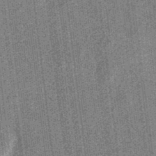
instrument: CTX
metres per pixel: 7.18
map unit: eHb
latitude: -32.2362
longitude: 73.9367
